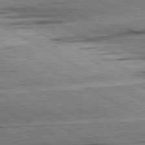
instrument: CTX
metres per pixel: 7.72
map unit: lApd
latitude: 80.7246
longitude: -156.9891
